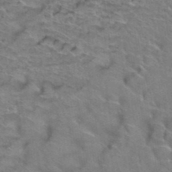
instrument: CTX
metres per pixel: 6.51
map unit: Hto
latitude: 38.9703
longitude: -44.1011
